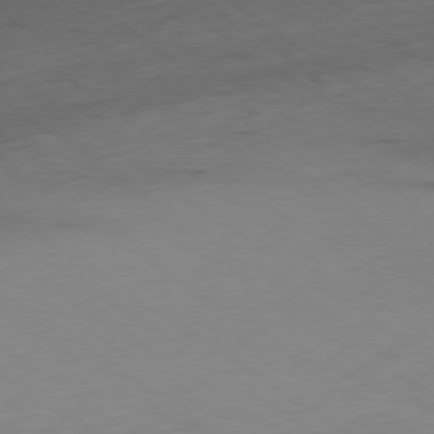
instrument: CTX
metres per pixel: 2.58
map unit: Ap
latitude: -79.6344
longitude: -58.4412
